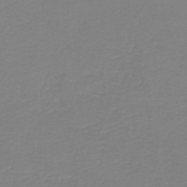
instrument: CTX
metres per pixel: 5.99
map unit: HNb
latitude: -45.3699
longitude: 53.8422
